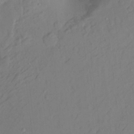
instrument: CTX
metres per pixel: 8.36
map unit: Hto
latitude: -7.2754
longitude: -47.4427
